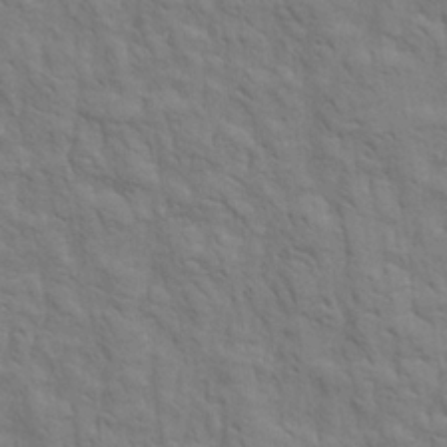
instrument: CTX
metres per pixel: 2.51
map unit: Aa
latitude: 21.5938
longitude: -140.5545
